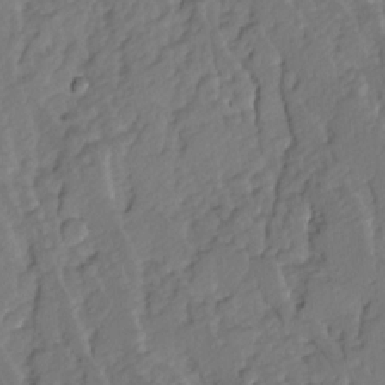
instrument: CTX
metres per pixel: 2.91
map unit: Ave
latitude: 14.7247
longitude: -136.2712
